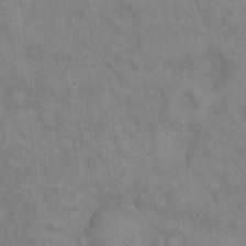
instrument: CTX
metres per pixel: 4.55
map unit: Hto
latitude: 14.5546
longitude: -60.5734
